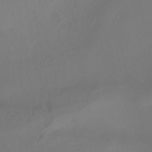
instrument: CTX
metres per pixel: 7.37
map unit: HNhu
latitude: -42.3306
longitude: 105.0108
